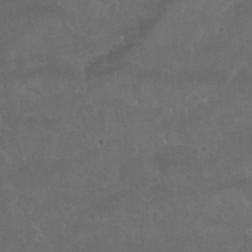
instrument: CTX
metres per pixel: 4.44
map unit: Nhu
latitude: 29.9717
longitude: -51.0269
